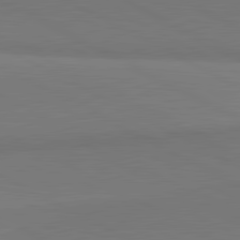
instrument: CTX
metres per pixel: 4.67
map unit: lApd
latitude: 81.5560
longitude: 151.6911
